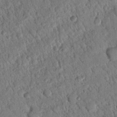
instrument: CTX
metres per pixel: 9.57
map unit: Nhu
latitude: 19.5560
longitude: -78.2523
